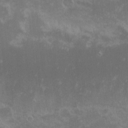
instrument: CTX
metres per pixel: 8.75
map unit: eHh
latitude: -1.0676
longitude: -85.5182
